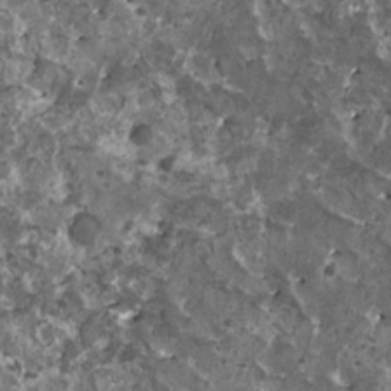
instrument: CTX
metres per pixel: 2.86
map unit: HNhu
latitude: 3.1403
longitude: 5.7477
